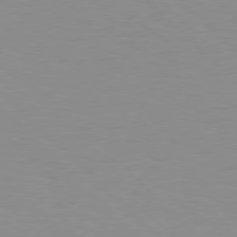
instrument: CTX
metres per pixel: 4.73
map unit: Hpe
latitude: 77.8583
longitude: -160.3089
